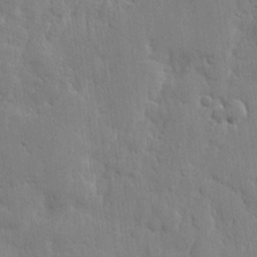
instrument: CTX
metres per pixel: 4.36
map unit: eHh
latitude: 6.5924
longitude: -72.4034
